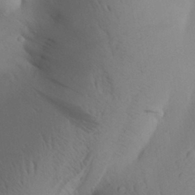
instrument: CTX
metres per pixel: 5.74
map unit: Aa
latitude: 27.3482
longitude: -147.9717
